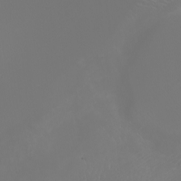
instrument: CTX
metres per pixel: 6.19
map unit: Nhu
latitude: -6.7085
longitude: -93.1025
